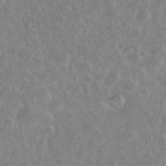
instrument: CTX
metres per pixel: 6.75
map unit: eHh
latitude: 35.8961
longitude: -61.7260
